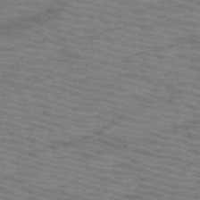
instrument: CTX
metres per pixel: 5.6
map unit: HNb
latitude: -53.8044
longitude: -45.6505
